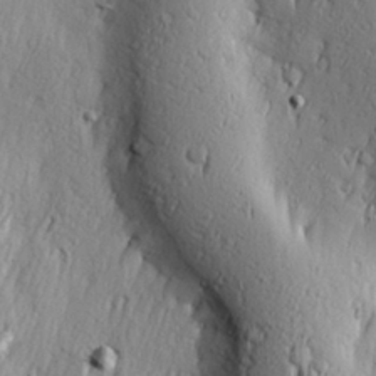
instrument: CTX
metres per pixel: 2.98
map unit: Hve
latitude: 23.5938
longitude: -97.3482
